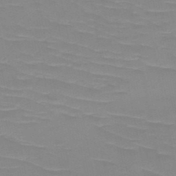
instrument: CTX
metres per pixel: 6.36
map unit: HNb
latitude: -48.9542
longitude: -49.1781
